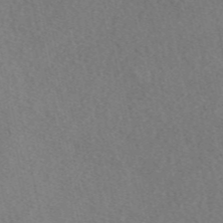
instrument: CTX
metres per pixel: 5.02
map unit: eAb
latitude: 48.2711
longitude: 105.7666
